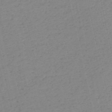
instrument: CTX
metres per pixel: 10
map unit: HNb
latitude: -53.7477
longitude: -38.8947
